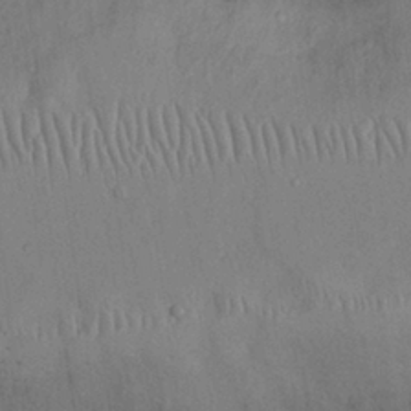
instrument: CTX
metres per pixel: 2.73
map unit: Nhu
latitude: 27.2348
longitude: -70.3656
